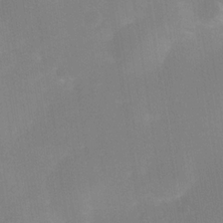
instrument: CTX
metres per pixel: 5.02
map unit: Nhe
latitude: -33.4077
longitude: -117.1025
